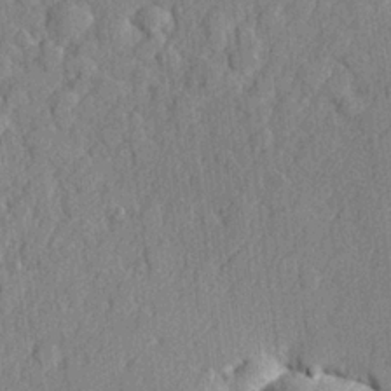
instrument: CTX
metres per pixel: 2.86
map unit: lHvf
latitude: 23.2159
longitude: 142.8408
